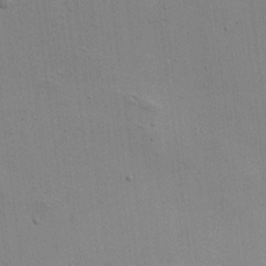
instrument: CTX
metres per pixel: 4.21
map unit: Aa
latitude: 19.4993
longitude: -140.9513
